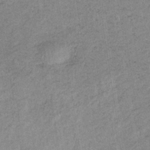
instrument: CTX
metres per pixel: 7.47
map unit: lHb
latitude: -34.8597
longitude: 68.5951
